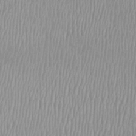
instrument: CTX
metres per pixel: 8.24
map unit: Htu
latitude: -8.6140
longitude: -76.3656
